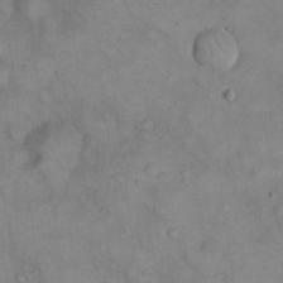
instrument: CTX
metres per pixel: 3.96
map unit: eHh
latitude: 21.0648
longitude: -59.9528
